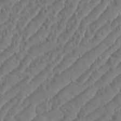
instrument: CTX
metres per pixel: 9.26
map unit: eHh
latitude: 36.6680
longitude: -137.9339
